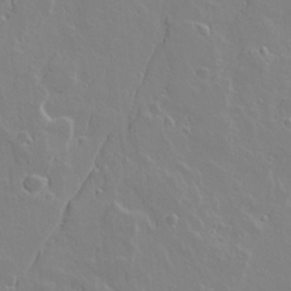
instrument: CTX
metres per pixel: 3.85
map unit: lAvf
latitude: 16.2900
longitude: -128.6301
